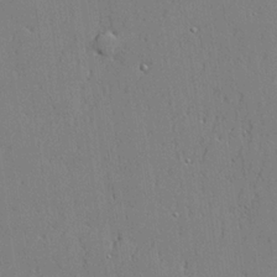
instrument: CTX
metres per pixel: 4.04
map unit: lHvf
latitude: 20.9514
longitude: 143.3320
